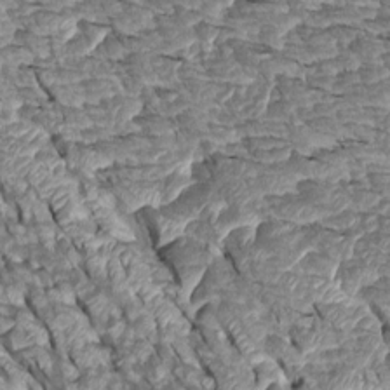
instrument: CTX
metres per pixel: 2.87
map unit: Htu
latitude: 0.8002
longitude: 145.7289
